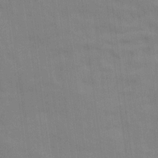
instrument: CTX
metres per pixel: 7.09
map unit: Ave
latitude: 16.3467
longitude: -138.4034
